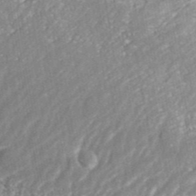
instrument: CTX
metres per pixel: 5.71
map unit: ANa
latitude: 43.5938
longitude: 36.3873
